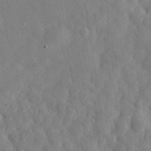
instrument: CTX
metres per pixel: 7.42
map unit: eHh
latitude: 30.9703
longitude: -76.5356
